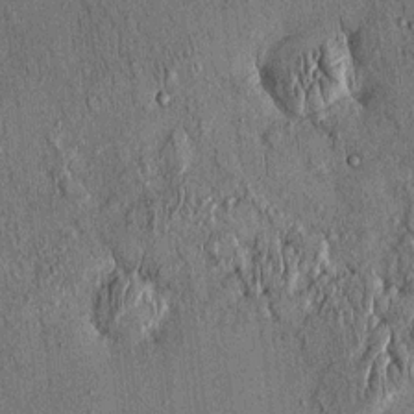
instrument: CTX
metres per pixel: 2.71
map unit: eHh
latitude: 0.2144
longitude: 15.1998
